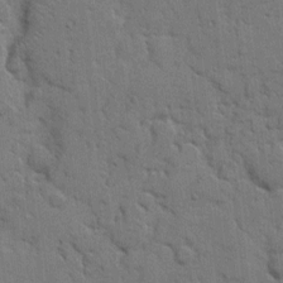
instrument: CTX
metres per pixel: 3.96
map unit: eHh
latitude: 7.6127
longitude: -65.4804
